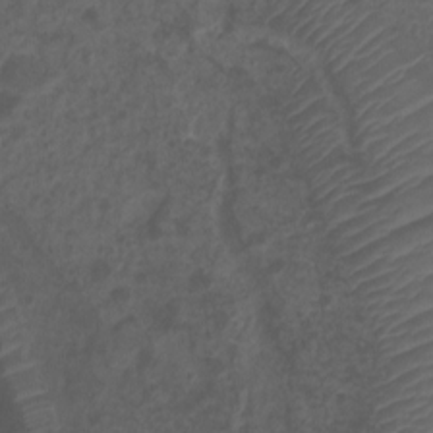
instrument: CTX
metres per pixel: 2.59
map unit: Ht
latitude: 1.1592
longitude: -34.6490
